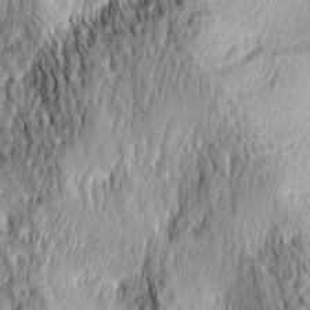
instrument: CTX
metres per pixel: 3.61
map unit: lAa
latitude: -4.9730
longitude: -122.4412
